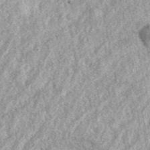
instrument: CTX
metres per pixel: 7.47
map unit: eAb
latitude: 39.0269
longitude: 110.0283
